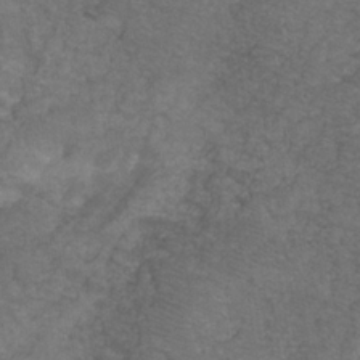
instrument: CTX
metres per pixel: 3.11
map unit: HNhu
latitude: -28.6707
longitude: 75.1809
